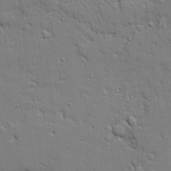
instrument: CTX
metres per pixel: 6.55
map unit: Ave
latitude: 20.3845
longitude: -127.7072
